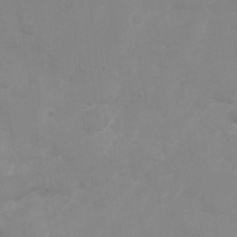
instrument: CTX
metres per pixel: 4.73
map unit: Nhu
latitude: -28.8786
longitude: -66.4412
